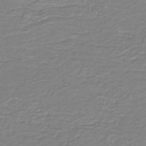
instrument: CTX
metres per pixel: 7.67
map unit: HNb
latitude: -46.8786
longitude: 52.2739
